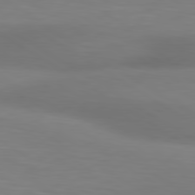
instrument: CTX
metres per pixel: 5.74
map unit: lApd
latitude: 80.4601
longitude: 120.7274
